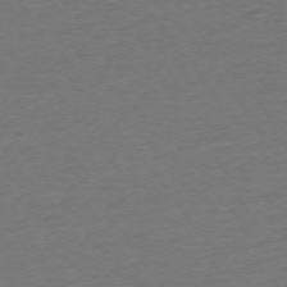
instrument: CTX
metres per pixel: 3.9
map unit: Ap
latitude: -75.1809
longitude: -89.4049
